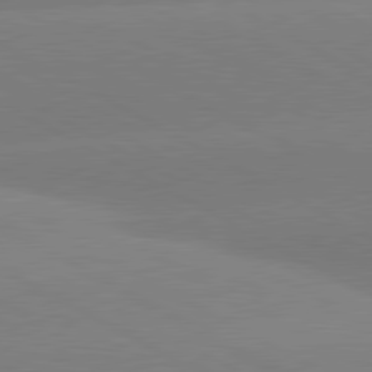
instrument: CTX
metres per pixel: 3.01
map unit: lApd
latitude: 80.8380
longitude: -153.2159
